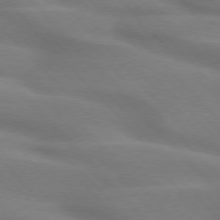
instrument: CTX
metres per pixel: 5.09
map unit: lApd
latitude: 74.9325
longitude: -61.5749
